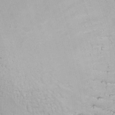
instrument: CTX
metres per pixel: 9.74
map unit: Ave
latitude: -10.5763
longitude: -120.6869
